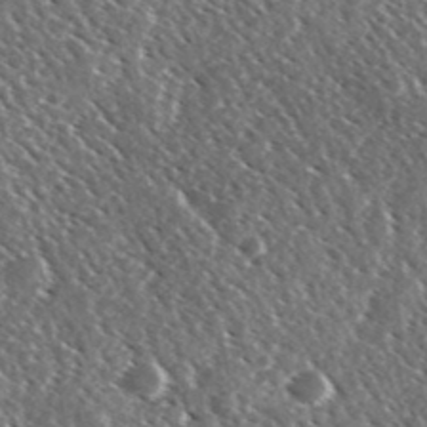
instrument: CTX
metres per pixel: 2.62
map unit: Ave
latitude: 37.1026
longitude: -109.8772
